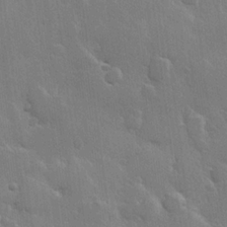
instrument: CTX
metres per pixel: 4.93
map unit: Hve
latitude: 23.0269
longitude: 148.3873
